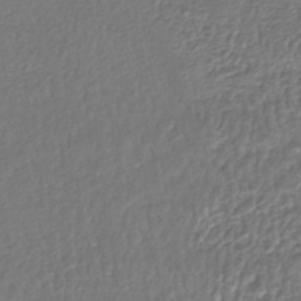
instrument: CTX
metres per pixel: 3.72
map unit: HNhu
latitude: -46.5007
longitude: 103.6533
